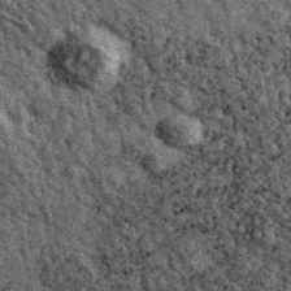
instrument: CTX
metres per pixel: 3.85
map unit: Ave
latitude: 40.5924
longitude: -107.8205
